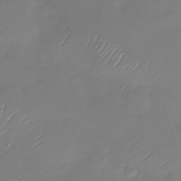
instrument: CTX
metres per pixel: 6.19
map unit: Nhu
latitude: -28.4251
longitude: -60.5734
